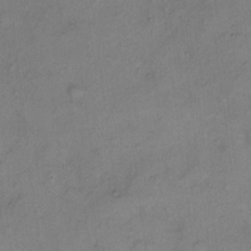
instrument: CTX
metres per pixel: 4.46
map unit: Hto
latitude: 6.1767
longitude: -61.8394
